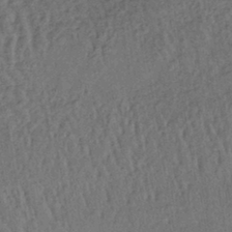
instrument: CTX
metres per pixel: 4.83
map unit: lHb
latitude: -39.7100
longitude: 62.7463
